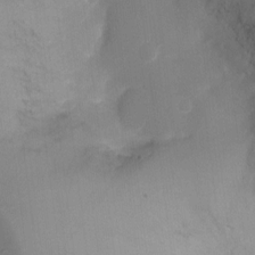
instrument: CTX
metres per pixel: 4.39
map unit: Ht
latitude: -10.5574
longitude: -28.3089
